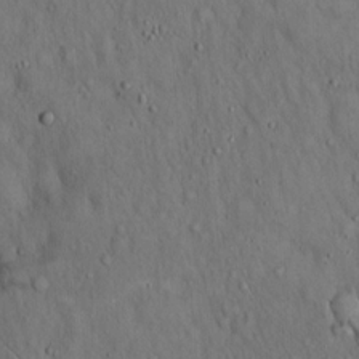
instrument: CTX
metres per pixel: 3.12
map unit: Hto
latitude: 15.4427
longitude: -59.7072
